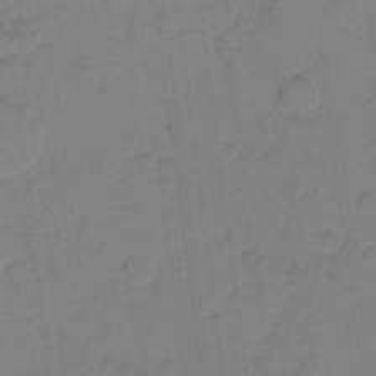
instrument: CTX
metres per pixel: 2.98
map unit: eHh
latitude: 7.6694
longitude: -63.2348
